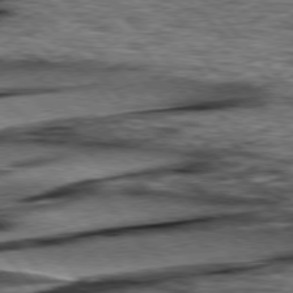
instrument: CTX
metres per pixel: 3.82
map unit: lApd
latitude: 76.5923
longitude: -70.6868
